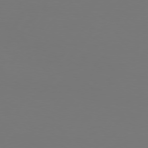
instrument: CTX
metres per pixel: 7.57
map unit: Hpe
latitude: 75.5749
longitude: -129.6694
